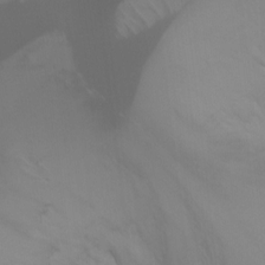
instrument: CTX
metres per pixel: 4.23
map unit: Ht
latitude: -1.2565
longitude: -20.6680
